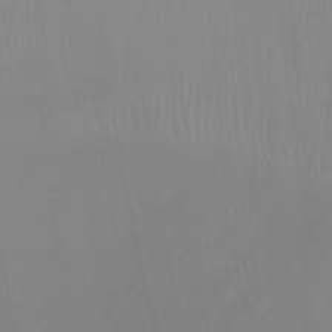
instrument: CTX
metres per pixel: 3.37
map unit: Nhu
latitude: -14.3873
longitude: -54.3845
